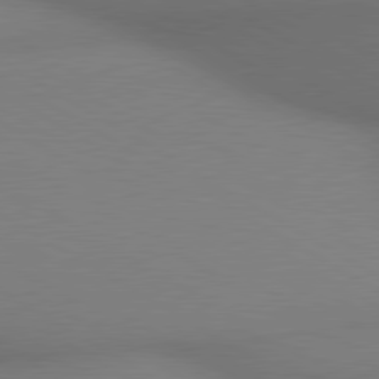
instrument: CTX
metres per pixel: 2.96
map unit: lApd
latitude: 80.3278
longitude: 130.5574
